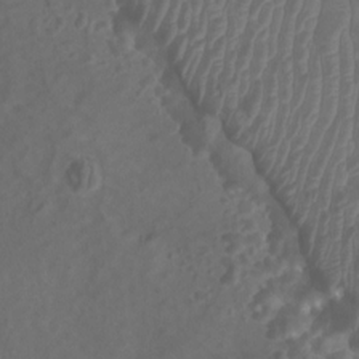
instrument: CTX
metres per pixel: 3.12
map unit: Htu
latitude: 3.5749
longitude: -20.4223
